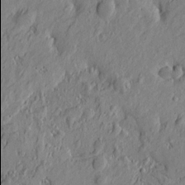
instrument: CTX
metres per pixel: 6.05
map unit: Htu
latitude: -7.4454
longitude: 178.0094
